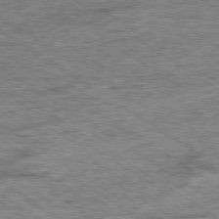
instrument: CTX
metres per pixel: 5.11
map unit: Ap
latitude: -79.9556
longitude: -78.8947
